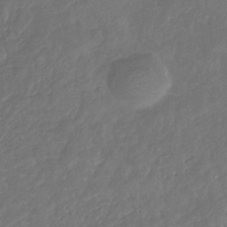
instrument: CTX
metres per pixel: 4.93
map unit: eHb
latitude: -31.9367
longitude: 73.3320
